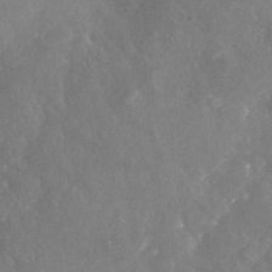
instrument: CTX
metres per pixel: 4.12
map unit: Nhu
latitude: -24.4629
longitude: -57.3859
